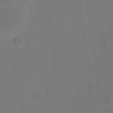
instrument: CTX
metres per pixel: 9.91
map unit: HNhu
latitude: 6.7813
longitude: 5.3509
